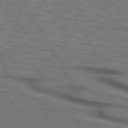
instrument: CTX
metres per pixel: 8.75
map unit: lApd
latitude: 73.2915
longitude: -73.3293
